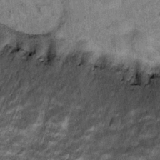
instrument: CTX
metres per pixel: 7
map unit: Hto
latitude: 14.3468
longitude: -35.0080
